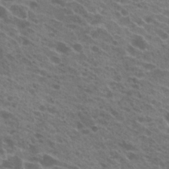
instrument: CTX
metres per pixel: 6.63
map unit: Hto
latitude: 23.9528
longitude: -40.2522
